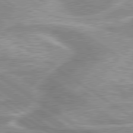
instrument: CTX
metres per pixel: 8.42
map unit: lApd
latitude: 80.0444
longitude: -176.1955
